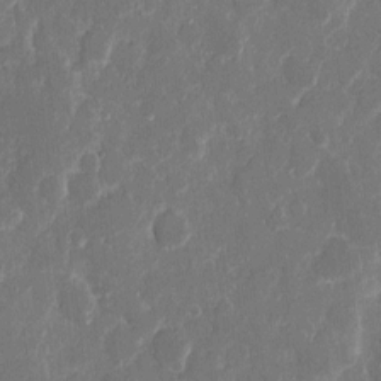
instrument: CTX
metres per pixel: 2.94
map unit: eHh
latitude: 8.9325
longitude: -68.9325
